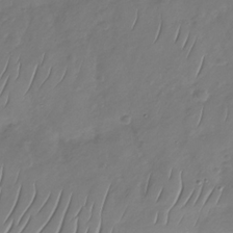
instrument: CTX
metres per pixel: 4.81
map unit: Nhu
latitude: -29.7667
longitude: -58.8002
